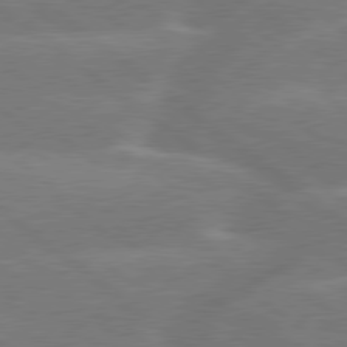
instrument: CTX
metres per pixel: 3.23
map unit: Hpe
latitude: 79.0081
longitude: -153.4616
